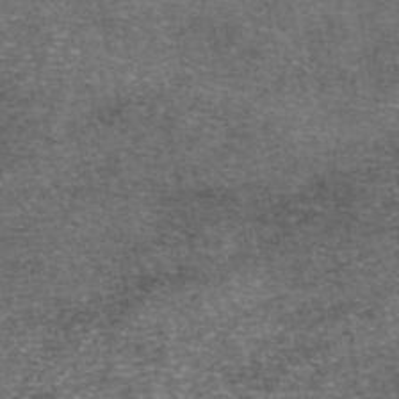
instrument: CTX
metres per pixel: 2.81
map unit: eAb
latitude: 46.8191
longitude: 103.7856
